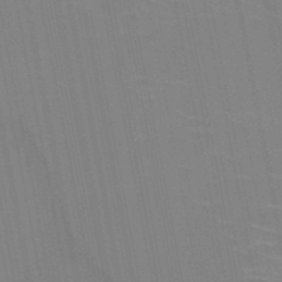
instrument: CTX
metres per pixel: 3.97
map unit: HNb
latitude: -48.4440
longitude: -47.9906
